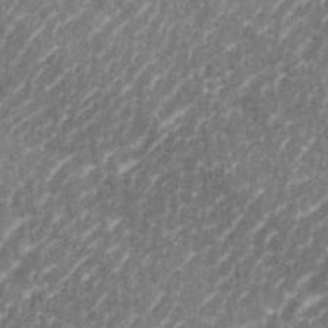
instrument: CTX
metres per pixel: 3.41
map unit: eHh
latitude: 35.4615
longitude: -134.6868
